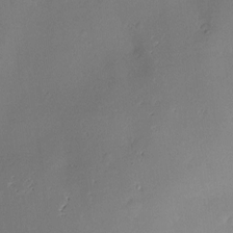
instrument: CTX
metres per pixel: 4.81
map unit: Hve
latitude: -9.6533
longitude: 174.6329
